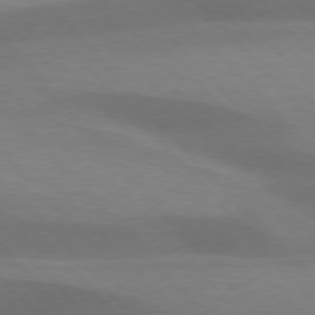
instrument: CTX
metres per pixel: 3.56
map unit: lApd
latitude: 76.4412
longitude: -59.2726
